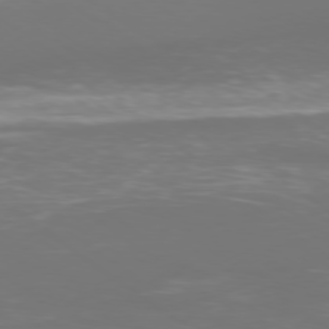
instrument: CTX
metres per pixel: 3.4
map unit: Ap
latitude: -78.6707
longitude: -93.3292
